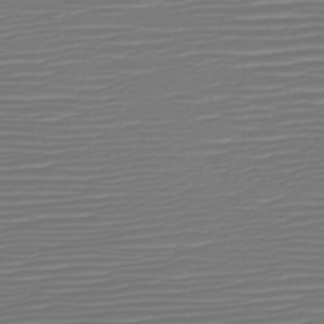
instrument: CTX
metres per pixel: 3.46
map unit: HNb
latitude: -47.0297
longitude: -42.0633
